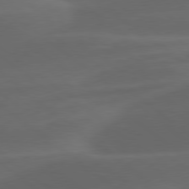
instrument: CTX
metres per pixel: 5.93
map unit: lApd
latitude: 78.7624
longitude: -48.8569
